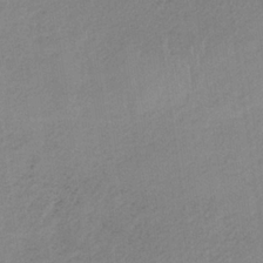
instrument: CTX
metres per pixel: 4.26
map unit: HNb
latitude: -33.3510
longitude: 63.3509
